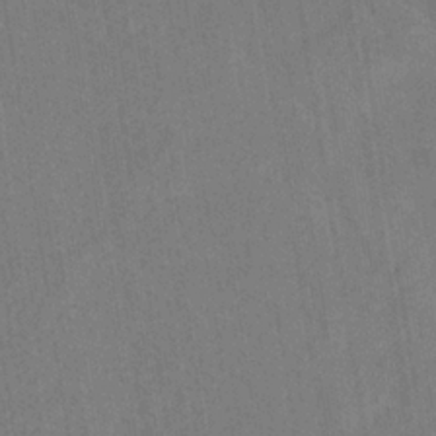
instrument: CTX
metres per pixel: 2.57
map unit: HNhu
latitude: -29.0675
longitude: 67.2376
